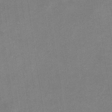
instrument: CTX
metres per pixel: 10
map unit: eHb
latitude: -35.6533
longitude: 73.3320
